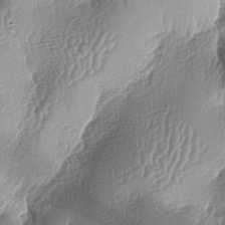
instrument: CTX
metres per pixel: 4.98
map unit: lAa
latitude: -6.2928
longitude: -127.5182
